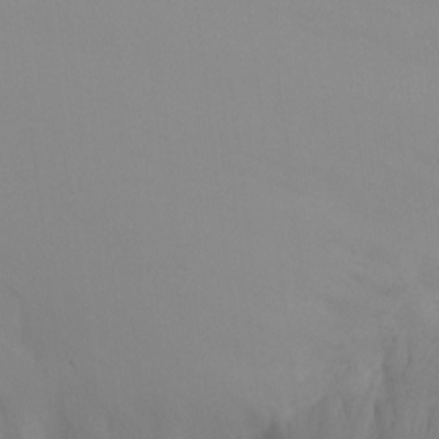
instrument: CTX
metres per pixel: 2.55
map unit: Ht
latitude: -9.2376
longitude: -33.1403
